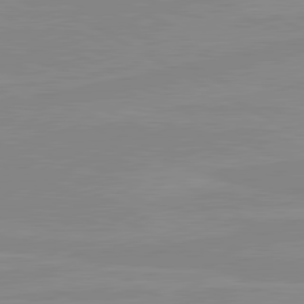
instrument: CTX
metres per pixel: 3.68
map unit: lApd
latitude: 80.6679
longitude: -176.4790
